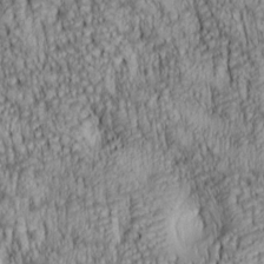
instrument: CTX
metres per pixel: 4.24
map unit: lAa
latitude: 6.6868
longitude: -115.2159
